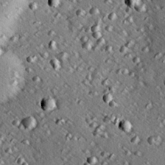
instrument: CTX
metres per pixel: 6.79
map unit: eHh
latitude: 22.3278
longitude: -90.4223
